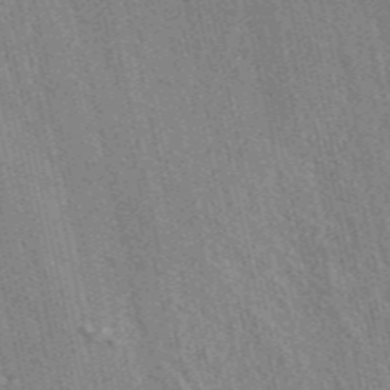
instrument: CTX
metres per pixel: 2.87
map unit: ANa
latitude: 48.7057
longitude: -78.3279
